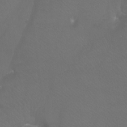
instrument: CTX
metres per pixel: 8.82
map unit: Htu
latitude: -7.7477
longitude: -33.6883
